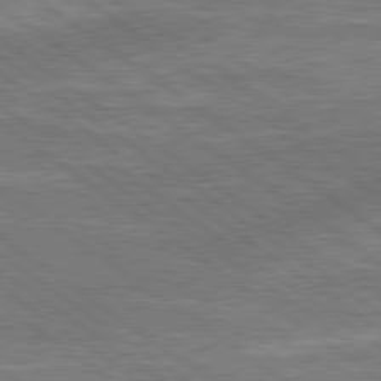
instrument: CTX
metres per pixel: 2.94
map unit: lApd
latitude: 79.3293
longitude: 173.5588
